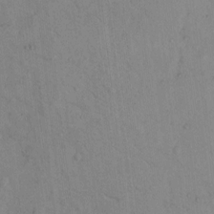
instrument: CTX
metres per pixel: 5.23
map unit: Hto
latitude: 7.3482
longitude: -60.1578
